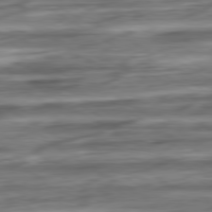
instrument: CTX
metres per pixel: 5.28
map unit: Ap
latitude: -80.9542
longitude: -68.9325
